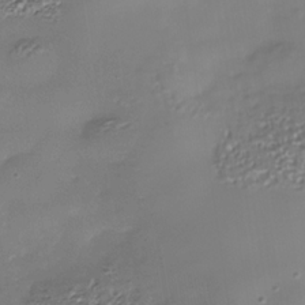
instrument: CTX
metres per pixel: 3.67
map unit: Nhe
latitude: -36.8974
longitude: -90.2145
